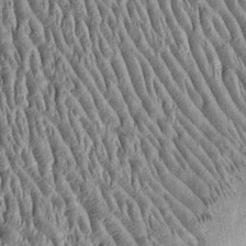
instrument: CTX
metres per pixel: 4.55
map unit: Htu
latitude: -4.1983
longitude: 157.5966
